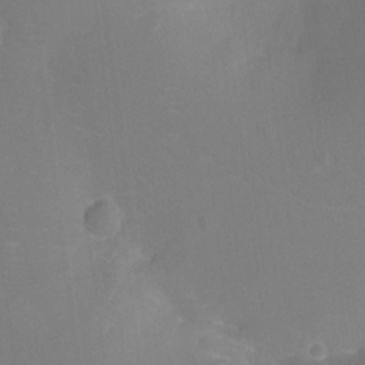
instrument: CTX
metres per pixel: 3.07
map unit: Ht
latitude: -10.2551
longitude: -23.8583
